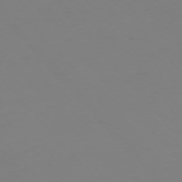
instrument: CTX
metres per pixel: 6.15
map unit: Ap
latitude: -76.0661
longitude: -83.0080
